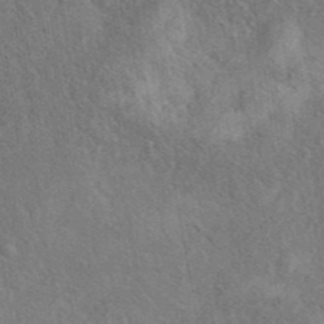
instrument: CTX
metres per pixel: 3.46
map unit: eAb
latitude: 41.3481
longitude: 110.4440
